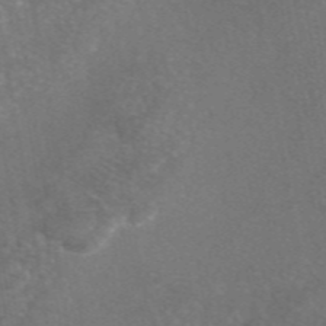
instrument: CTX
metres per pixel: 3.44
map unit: eAb
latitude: 47.4238
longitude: 109.2565
